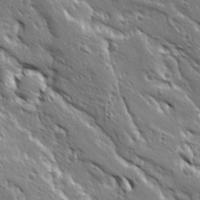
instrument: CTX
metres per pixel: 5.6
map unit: Ave
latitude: 19.5371
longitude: -136.9136
